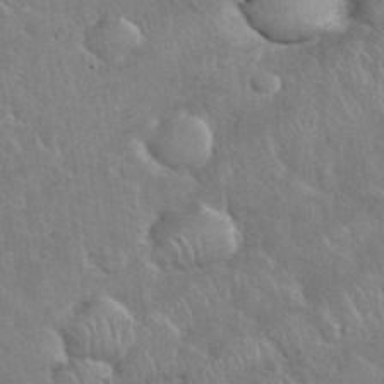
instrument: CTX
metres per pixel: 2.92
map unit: eHh
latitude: 37.5371
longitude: -61.6127
